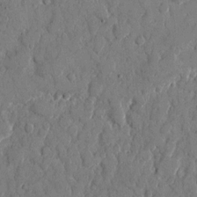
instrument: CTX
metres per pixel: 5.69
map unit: eHh
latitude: 8.4601
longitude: -67.1970
